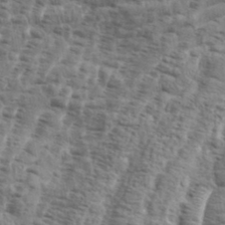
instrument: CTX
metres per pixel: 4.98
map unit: eHh
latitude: 36.4223
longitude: -136.3656
